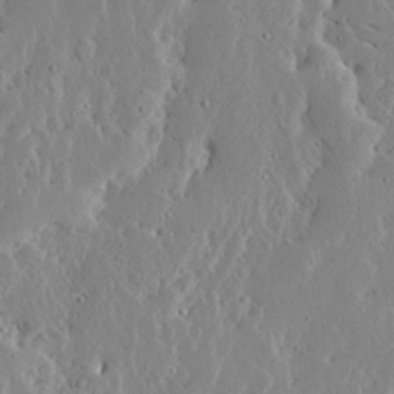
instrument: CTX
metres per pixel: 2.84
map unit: Ave
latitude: 13.3482
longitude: -136.3468
